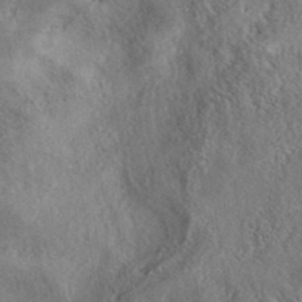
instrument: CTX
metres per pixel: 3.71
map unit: eAb
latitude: 39.5560
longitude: 112.8786
